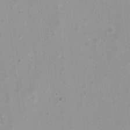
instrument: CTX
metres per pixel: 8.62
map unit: Hto
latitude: -8.1417
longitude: -41.8394
